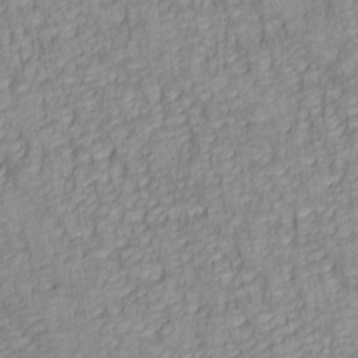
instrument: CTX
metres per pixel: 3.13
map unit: lAa
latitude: 6.0444
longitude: -114.9702
